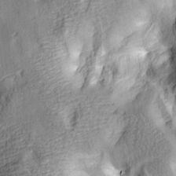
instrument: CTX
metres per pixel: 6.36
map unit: lAa
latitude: 5.0269
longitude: -113.4426
